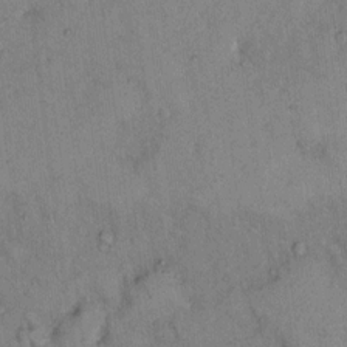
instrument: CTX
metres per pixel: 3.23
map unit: Hto
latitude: 12.0255
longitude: -61.0647
